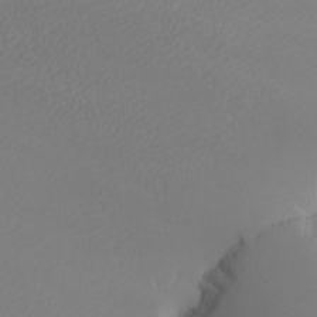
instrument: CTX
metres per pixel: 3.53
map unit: eHh
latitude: -7.8044
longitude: -70.4790
